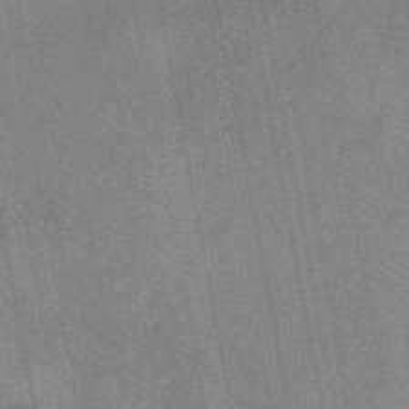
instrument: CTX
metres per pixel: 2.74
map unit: eAb
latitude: 48.5924
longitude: 103.9745
